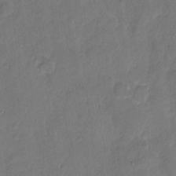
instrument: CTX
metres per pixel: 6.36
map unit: Hto
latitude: 5.5560
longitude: -61.3292
